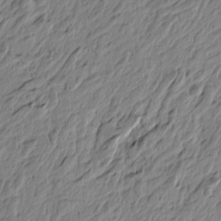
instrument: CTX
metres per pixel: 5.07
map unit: Htu
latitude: -4.3306
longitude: 179.7288
